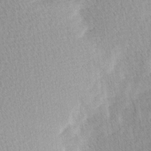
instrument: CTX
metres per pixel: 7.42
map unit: Ave
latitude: 11.1403
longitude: -107.2159
